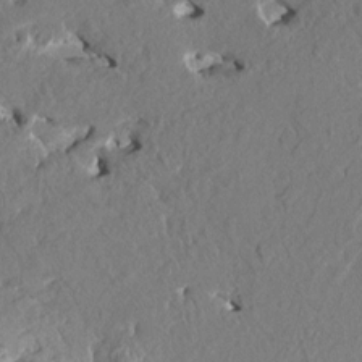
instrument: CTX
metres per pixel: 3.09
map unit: HNhu
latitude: 7.5749
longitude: -5.6505
